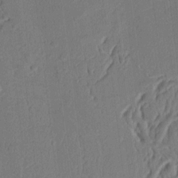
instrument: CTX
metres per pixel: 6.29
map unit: Ht
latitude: 10.3090
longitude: -75.2348
